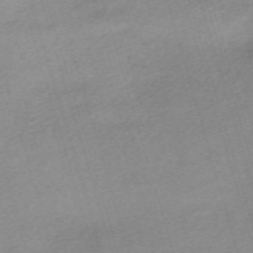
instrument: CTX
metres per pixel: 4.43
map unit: eHh
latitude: -62.0283
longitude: 53.5210
